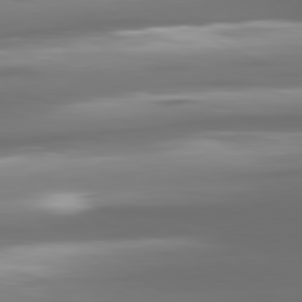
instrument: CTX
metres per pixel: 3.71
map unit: lApd
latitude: 80.9325
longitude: -139.0080
